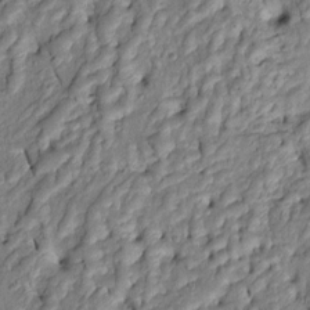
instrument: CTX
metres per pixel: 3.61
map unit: Htu
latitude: 1.1970
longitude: 149.3699
